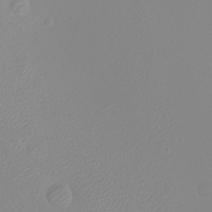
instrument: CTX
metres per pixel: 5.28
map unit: eHh
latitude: -8.9164
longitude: -70.1767
